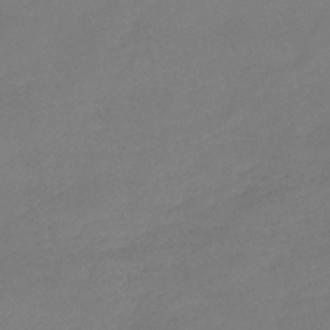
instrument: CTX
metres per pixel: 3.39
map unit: HNb
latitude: -45.5777
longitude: -35.6505
